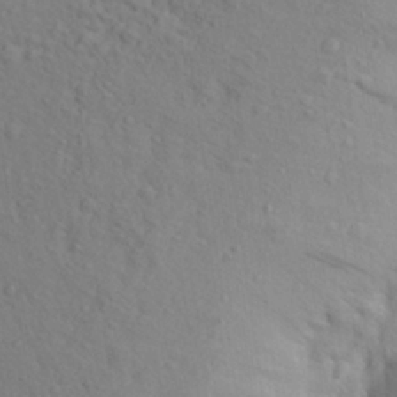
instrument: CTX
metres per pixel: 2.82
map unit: Aa
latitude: 24.9324
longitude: -148.2523
